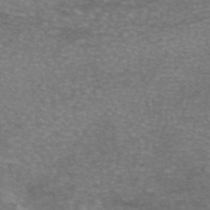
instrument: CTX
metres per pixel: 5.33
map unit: eAb
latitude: 46.0633
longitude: 103.0109
